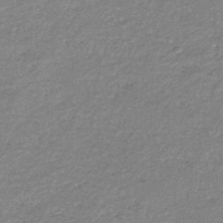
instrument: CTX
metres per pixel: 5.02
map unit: eHb
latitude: -38.1039
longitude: 78.1794
